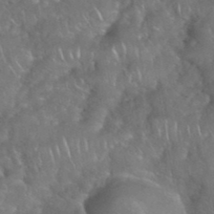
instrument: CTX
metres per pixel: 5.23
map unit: eHh
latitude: 39.4804
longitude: -58.2145
